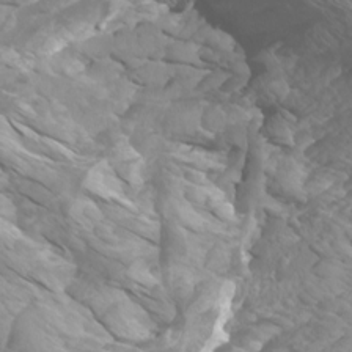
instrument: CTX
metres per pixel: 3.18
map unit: Htu
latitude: -5.6533
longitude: -75.7450
